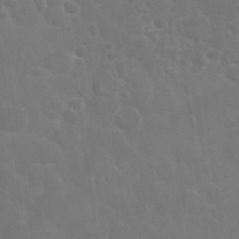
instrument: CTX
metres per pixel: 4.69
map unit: Nhu
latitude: 25.9717
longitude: -51.9717
